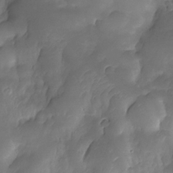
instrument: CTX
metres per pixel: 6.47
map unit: Nhe
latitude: -33.8234
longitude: -146.0633
